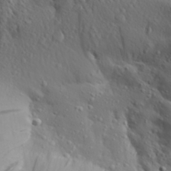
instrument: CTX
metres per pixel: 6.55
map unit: Aa
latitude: 27.8772
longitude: -132.8947
